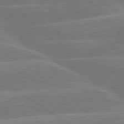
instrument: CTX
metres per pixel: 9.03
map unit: lApd
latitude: 79.9717
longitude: -132.2712
